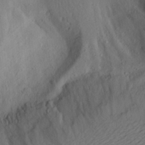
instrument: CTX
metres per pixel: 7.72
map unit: Aa
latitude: 26.8191
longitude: -147.4616
